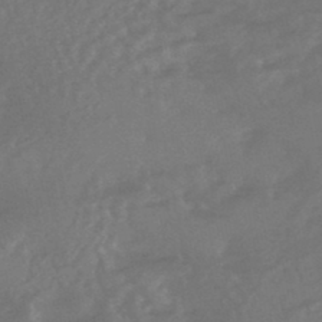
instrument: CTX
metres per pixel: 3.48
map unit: HNhu
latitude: -46.1794
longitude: 91.5588
